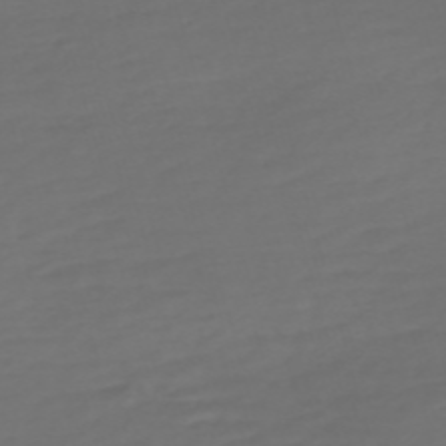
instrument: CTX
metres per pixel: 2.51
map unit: Nve
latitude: -59.5777
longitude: 58.1416
